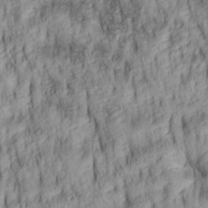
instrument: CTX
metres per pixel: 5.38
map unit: lAa
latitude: 6.2711
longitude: -115.3859
